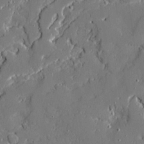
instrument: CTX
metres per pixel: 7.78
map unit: Ave
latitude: 19.8961
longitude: -127.8772
